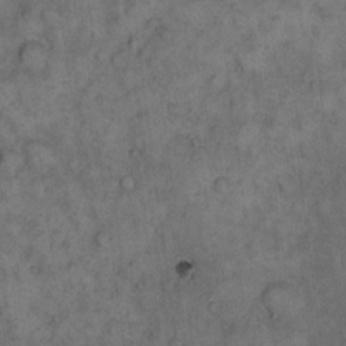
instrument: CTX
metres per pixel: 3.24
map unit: eHh
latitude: 12.0255
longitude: -62.6491
